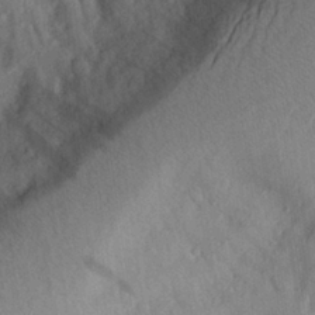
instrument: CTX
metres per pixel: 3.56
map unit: Aa
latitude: 26.2901
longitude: -146.6113
